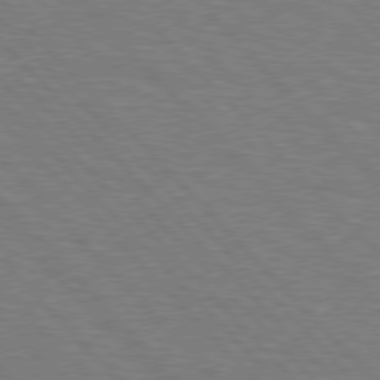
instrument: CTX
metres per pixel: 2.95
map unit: Hpe
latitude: 76.9702
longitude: -150.8758
